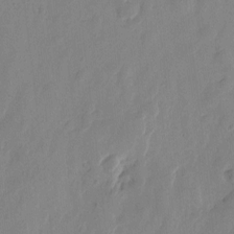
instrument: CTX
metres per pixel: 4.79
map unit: Htu
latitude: -1.8423
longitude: -176.8191
